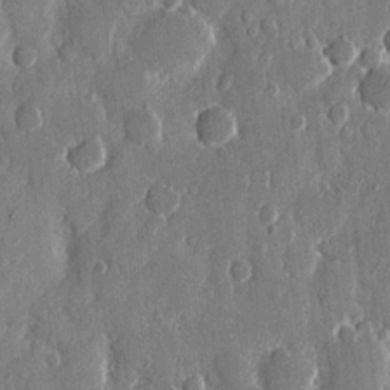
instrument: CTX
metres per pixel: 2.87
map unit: eHh
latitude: 12.0822
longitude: -71.1970
